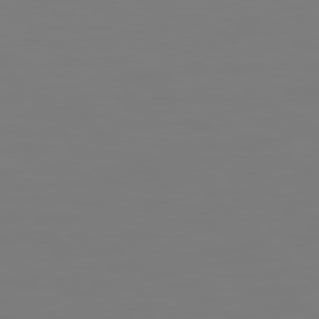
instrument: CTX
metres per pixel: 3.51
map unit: Hpe
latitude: 78.5735
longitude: 178.7841
